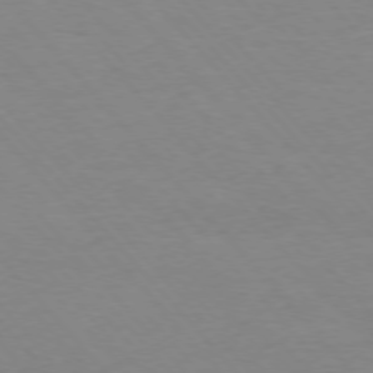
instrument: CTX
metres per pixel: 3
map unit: Ap
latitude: -76.5385
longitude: -88.1578
